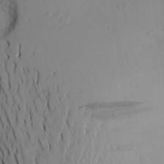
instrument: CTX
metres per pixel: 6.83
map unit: Aa
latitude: 25.8583
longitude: -147.6127
